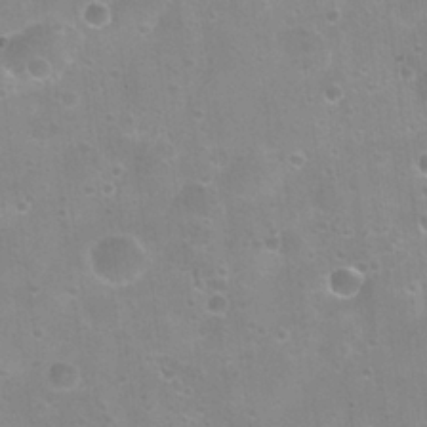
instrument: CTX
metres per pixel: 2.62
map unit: Nhu
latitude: 24.3845
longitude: -51.7638
